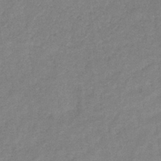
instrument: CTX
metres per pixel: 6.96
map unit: eHb
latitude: -32.5574
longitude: 74.7652
